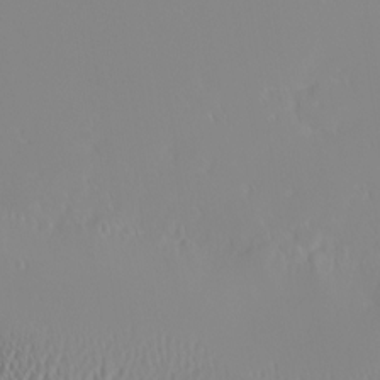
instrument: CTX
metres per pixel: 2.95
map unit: Nhu
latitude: -4.6518
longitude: -80.5924
